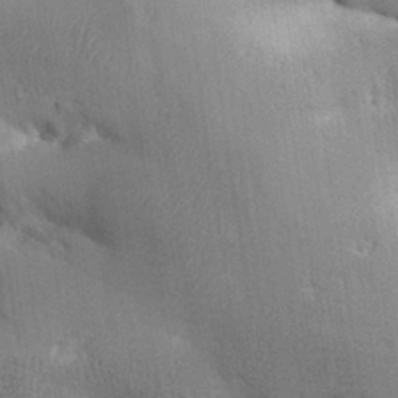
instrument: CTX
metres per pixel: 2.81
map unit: Aa
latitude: 32.9703
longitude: -144.4412
